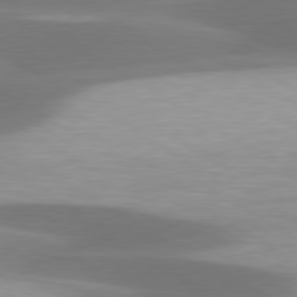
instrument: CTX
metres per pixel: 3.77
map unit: lApd
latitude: 79.8961
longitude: -88.4034
